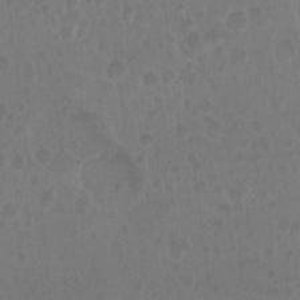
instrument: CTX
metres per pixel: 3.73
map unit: Nhu
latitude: -15.5022
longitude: -25.7449
